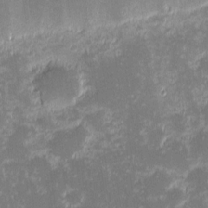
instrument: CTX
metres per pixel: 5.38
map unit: eHh
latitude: -2.0283
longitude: -86.3656
